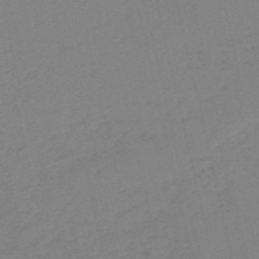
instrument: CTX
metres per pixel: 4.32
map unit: HNb
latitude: -54.3495
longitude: -38.8569
